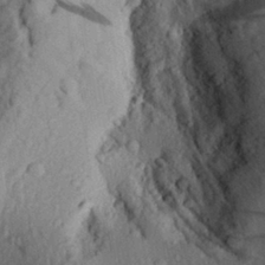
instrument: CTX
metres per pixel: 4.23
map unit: Aa
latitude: 30.1389
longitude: -136.1200
